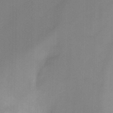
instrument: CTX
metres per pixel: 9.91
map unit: Nhu
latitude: -8.5574
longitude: -49.4048
